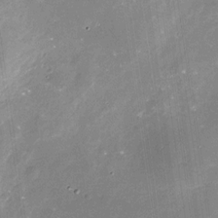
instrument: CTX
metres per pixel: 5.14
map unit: Nhu
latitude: -29.1620
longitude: -75.1970
